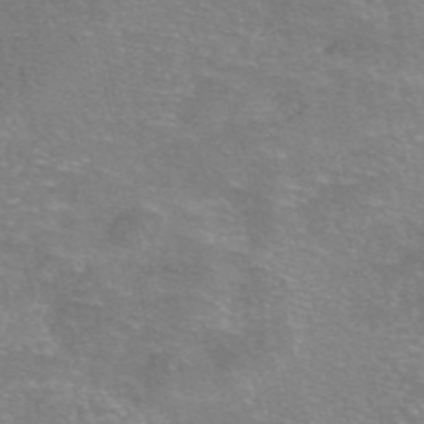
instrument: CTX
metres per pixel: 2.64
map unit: eAb
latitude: 46.3845
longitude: 102.3306
